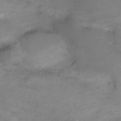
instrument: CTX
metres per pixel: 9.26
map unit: Nve
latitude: -20.7085
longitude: 104.1983
